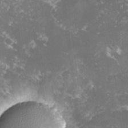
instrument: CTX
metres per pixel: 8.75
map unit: lHvf
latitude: -14.5196
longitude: -99.1970
